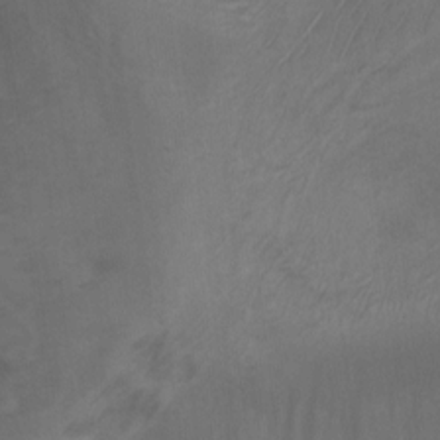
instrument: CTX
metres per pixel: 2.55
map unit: Ht
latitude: 4.0633
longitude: -29.1970
